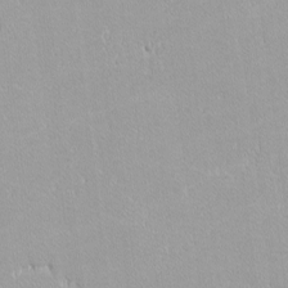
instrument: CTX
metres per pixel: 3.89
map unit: lHvf
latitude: -12.3117
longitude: -104.8380
